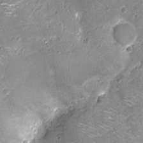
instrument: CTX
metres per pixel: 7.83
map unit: Nhu
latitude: -13.1998
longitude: -23.0647
